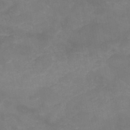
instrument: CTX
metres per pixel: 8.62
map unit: HNb
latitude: -48.6141
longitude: -38.9325
